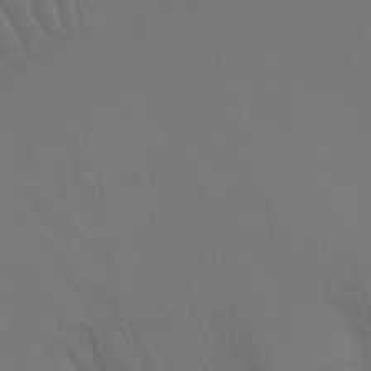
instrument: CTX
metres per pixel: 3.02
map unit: Ht
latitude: -7.7855
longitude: -32.4601
